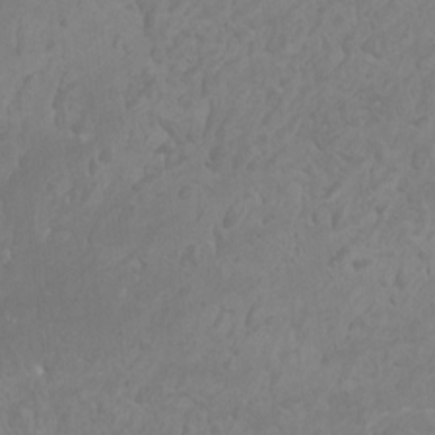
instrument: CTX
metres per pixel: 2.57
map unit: HNhu
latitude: -0.1228
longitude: 4.7085
